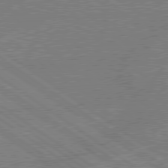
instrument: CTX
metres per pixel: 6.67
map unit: lApd
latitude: 79.0459
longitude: -145.6883
